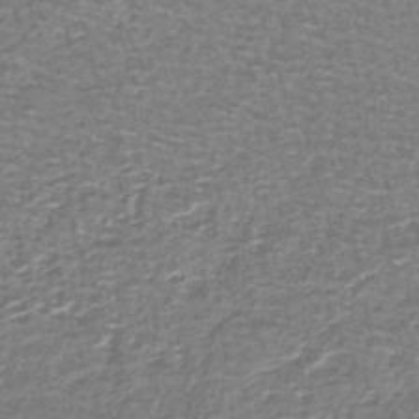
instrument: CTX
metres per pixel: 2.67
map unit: lHb
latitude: -43.7288
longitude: 54.0283
